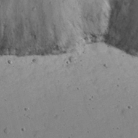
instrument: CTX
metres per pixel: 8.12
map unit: eHh
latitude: 22.1767
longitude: -66.9513
